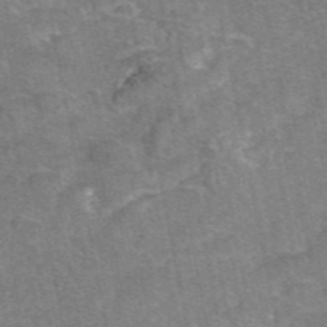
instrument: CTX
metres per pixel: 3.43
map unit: eAb
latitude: 47.3293
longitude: 103.7100
